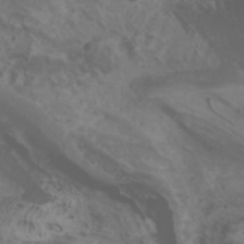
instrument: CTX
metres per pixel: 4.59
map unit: Htu
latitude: -1.1432
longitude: -77.4804
